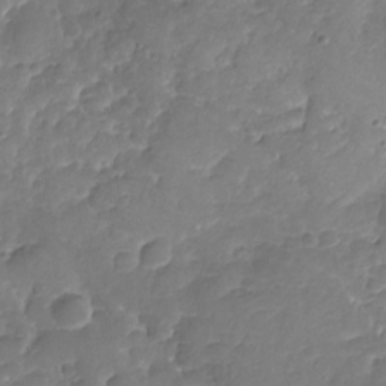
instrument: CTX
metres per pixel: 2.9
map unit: Nhu
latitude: -19.3888
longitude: -57.2914
